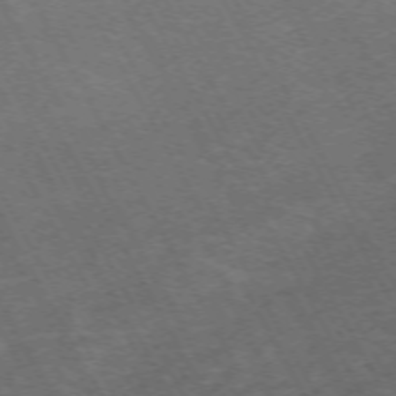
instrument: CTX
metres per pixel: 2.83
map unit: Hpe
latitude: -71.8045
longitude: 10.0850
